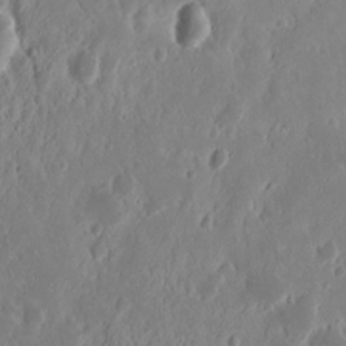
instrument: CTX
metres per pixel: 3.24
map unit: Nhu
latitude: 13.5182
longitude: -73.0459
